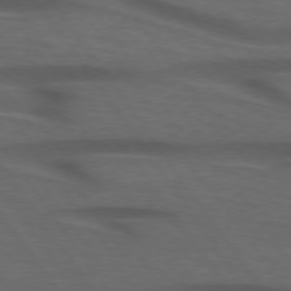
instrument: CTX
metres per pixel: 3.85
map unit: lApd
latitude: 74.2523
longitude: -75.0647
